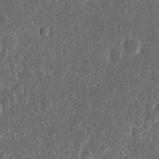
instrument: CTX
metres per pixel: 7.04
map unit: Nhu
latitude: 14.1956
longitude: -73.7072
